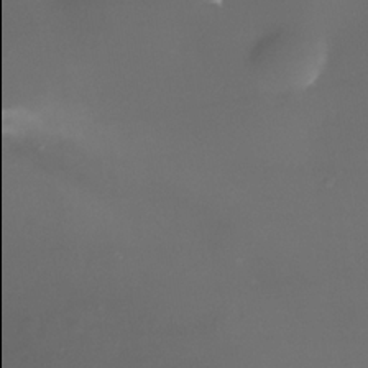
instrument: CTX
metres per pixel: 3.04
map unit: Nhe
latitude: -35.7478
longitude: -117.9906
